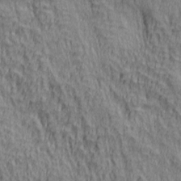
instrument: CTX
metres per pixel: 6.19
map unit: lAa
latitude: 4.9703
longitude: -114.8380
